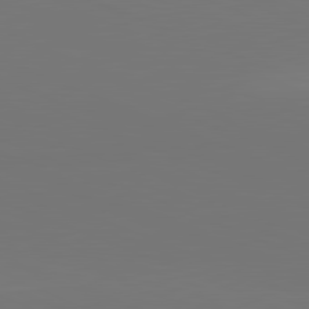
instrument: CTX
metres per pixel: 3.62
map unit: lApd
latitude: 81.7072
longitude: 146.1794
